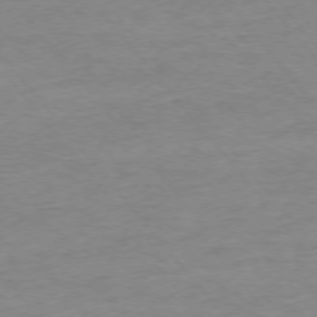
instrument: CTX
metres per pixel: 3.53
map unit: Ap
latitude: -75.7100
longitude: -81.6127
